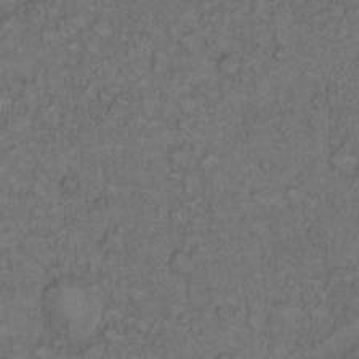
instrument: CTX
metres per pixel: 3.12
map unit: Hto
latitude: 12.1956
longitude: -57.2348
